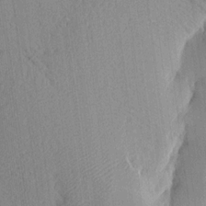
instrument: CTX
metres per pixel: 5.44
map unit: Aa
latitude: 15.0837
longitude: -146.7625
